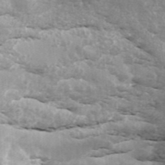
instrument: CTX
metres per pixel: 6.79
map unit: ANa
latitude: 43.3293
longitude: 46.9352
